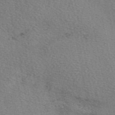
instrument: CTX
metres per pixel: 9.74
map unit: eAb
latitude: 50.4412
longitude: 108.3873
